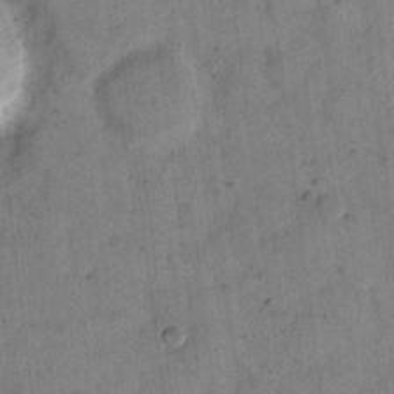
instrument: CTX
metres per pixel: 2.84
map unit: eHh
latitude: 14.4601
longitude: -66.6301
